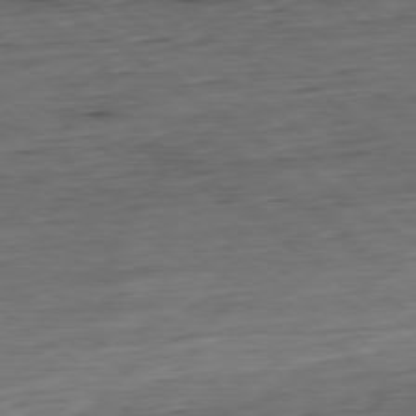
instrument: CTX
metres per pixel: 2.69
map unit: Hpe
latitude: -79.5777
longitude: 11.9178
